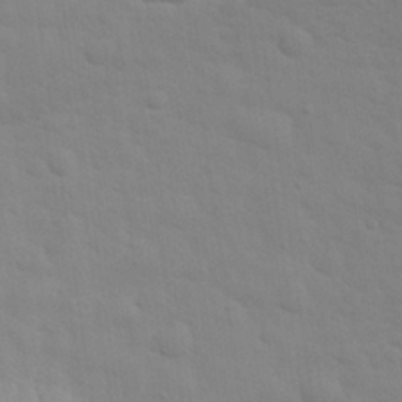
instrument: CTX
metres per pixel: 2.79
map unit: eHh
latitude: 30.4979
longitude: -69.9906
